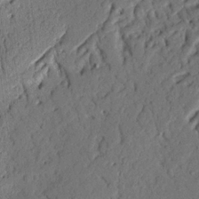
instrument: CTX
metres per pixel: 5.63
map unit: Nhu
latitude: 19.9906
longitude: -77.9339
